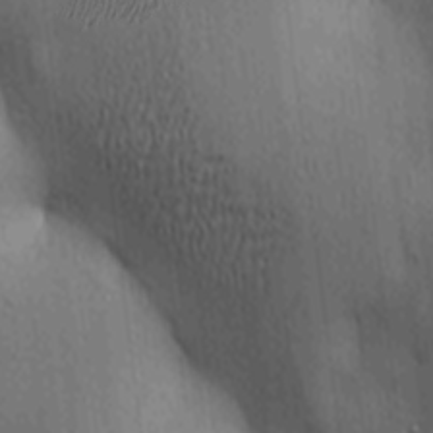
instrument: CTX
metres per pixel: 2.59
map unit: lAa
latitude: 5.2915
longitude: -112.7813
